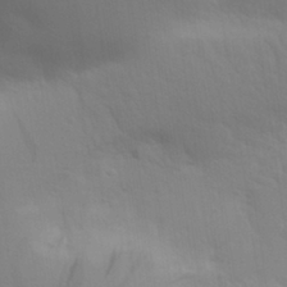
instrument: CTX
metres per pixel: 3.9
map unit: Aa
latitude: 28.7435
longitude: -144.4790
